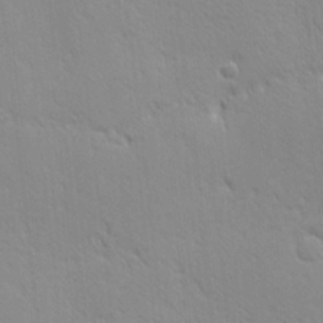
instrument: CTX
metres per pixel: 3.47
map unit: Ave
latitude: 20.9325
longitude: -137.5182
